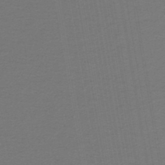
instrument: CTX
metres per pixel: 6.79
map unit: lHb
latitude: -45.5777
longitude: 71.7289
